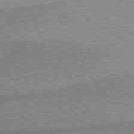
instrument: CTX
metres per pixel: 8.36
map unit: lApd
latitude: 80.1767
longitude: 167.1053
